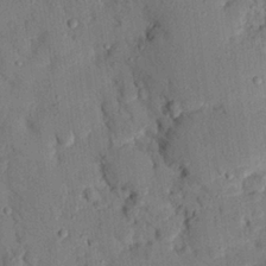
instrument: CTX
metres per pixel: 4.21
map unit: eHh
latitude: 25.3292
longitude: -78.9325
